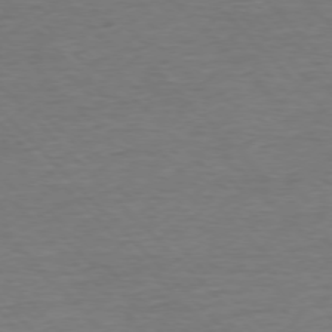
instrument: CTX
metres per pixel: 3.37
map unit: Ap
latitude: -76.8408
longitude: -94.7813
